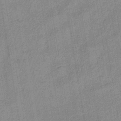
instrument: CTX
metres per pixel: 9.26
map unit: lHb
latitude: -36.8597
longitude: 73.8989
